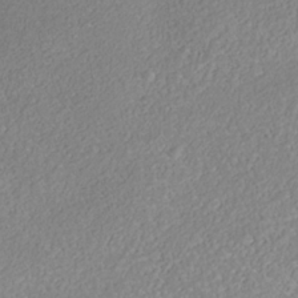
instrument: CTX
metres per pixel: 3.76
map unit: Nhe
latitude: -37.8611
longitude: -88.6113
